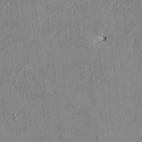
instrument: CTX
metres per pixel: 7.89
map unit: HNhu
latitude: 1.4426
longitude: -5.8016
